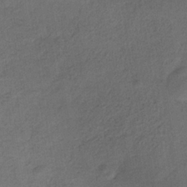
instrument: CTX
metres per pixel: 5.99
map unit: HNb
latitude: -32.1417
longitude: 63.3509
